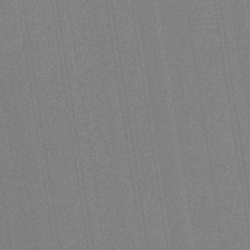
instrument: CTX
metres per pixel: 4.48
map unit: HNb
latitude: -35.2187
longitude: 54.7085
